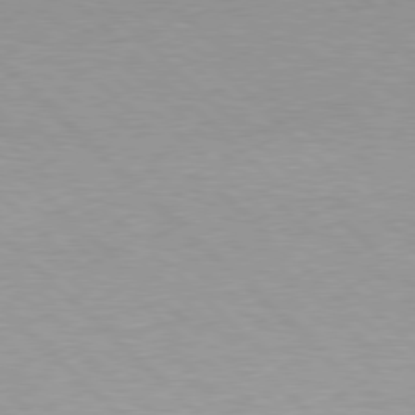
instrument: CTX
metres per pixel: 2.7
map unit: Hpe
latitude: 77.4615
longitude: -156.6679
